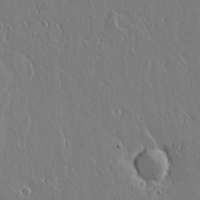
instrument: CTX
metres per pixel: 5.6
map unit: lAvf
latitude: 15.1593
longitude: -126.4979
